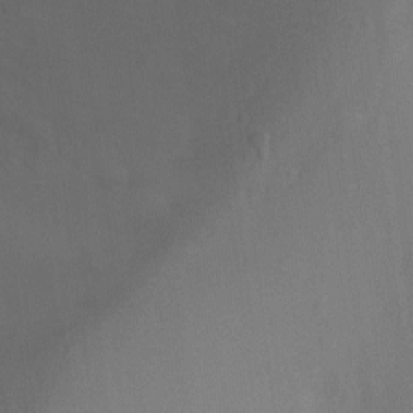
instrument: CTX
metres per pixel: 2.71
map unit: Ht
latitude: -9.7666
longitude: -23.9906
